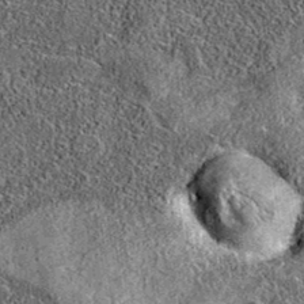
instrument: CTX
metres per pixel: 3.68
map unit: eAb
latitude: 36.2333
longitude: 109.0108
